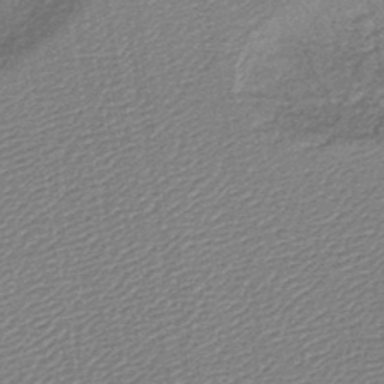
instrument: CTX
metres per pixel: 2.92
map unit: lHb
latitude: -44.3117
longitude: 64.8786
